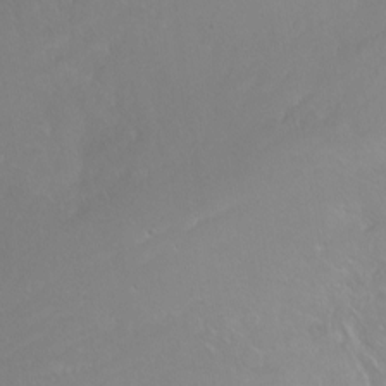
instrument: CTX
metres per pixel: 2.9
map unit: Htu
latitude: -6.2739
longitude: -69.0836
